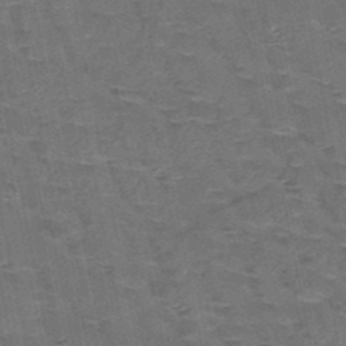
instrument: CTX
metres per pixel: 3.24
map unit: HNb
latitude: -50.5196
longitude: -47.6883
